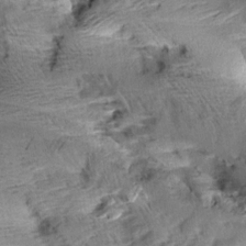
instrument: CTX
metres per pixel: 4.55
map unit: Aa
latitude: 9.9717
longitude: -141.7638
